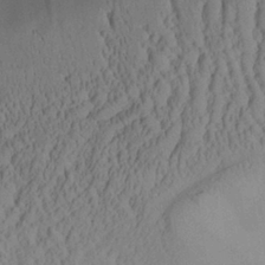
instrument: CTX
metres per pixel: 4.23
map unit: Aa
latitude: 28.8191
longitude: -135.6127
